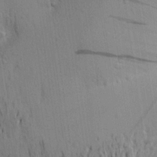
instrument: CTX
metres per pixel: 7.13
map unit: Aa
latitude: 22.3278
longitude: -149.3860
